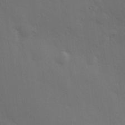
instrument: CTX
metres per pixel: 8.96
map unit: Hve
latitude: 19.2348
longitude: 150.8219
